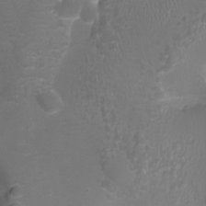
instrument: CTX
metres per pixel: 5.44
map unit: Ht
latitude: -3.1242
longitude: -18.5356
